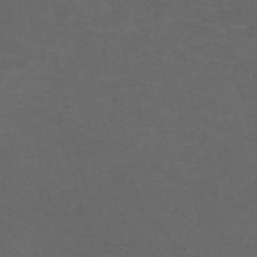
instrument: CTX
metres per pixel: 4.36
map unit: Nve
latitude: -58.5762
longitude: 59.1053
